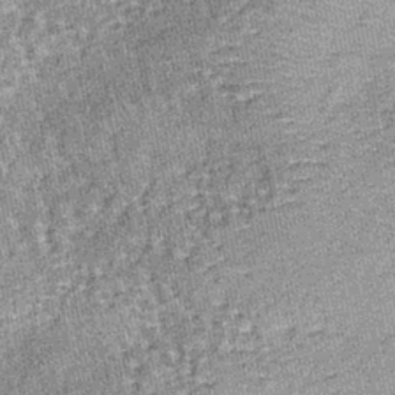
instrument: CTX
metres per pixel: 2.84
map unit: lHb
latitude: -38.3684
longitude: 64.6330
